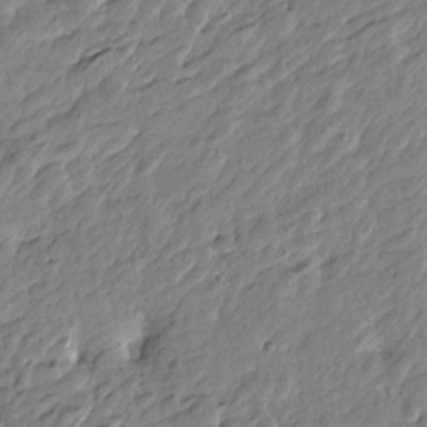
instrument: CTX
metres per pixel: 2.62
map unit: Htu
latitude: -3.5021
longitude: 179.8044
